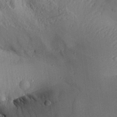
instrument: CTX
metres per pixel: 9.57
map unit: Aa
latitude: 30.8380
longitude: -132.8569
